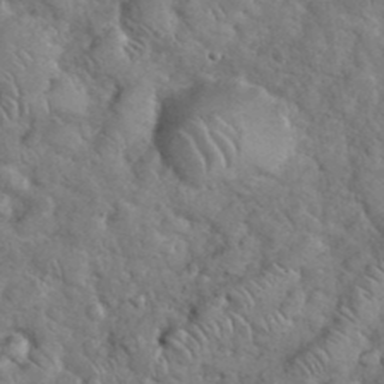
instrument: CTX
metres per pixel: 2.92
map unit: eHh
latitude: 37.3671
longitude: -64.2900
